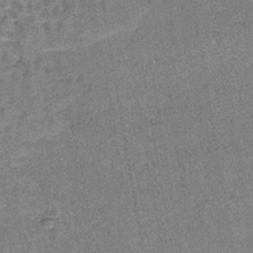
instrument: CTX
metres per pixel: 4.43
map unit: lHb
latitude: -41.1809
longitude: 58.0094
